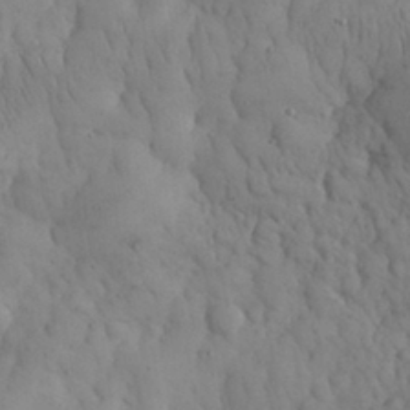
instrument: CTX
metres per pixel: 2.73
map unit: eHh
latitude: 30.6869
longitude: -68.0444
